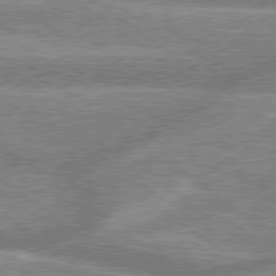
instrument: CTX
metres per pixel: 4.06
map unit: lApd
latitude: 78.8758
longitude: -159.3671
